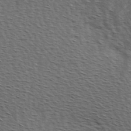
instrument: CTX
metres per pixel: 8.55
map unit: Hve
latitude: 2.4034
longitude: -123.0269
